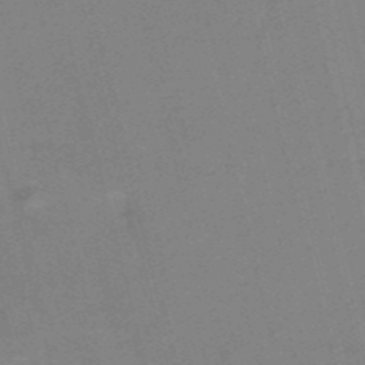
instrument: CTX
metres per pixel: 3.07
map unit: HNb
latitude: -52.5006
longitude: -47.0081
